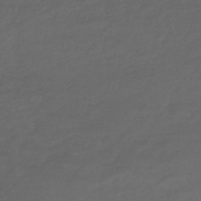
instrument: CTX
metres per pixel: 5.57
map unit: lHb
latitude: -42.9919
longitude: 74.5385
